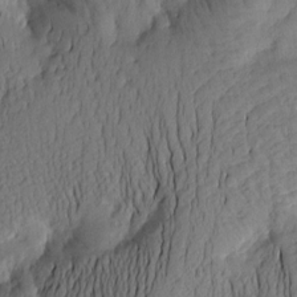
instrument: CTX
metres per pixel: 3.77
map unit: Htu
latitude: -2.3306
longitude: -176.6490
